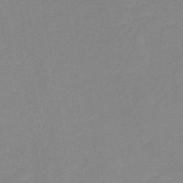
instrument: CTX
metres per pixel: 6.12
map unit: lHb
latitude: -32.6897
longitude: 67.1809
